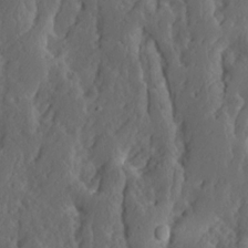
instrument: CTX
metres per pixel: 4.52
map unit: Ave
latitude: 13.7639
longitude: -135.2348
